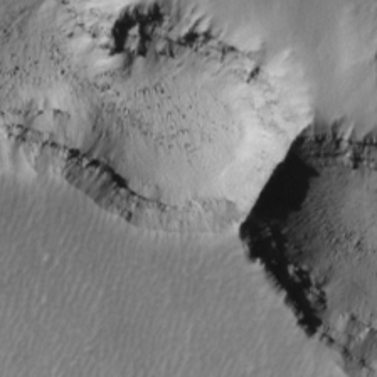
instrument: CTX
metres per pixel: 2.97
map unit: Ave
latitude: -6.5951
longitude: -122.6490
